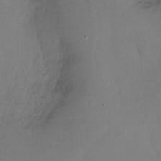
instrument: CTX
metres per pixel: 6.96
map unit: Ht
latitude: -11.6533
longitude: -46.8002
